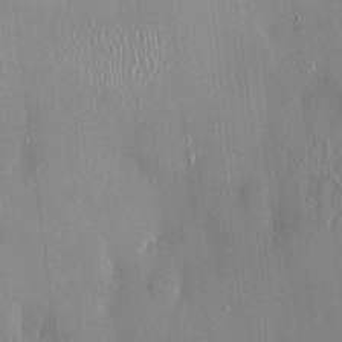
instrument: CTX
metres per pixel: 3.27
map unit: HNhu
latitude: -1.3321
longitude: -7.3293
